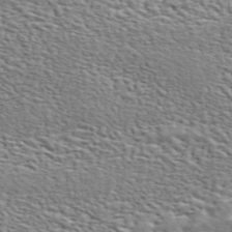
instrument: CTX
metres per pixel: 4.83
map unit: ANa
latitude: 46.2145
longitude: -84.5168
